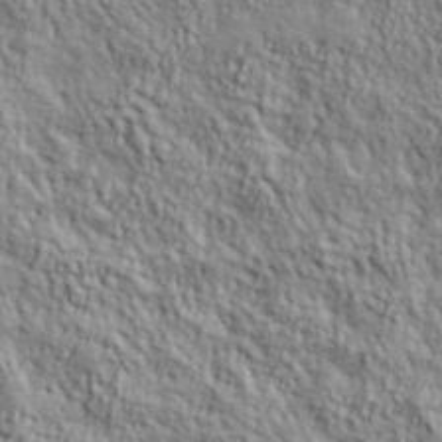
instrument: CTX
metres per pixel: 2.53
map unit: lHvf
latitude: 39.0080
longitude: -90.4601
